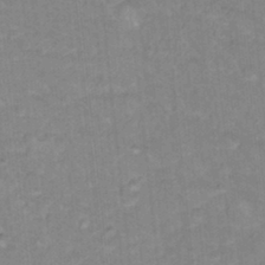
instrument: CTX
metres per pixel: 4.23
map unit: Hto
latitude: 16.4790
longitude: -35.0458
